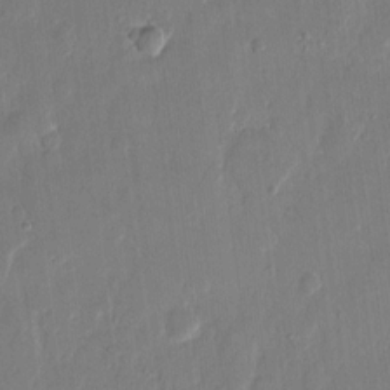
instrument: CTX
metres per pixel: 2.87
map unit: eHh
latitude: 12.9514
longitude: -70.7813
